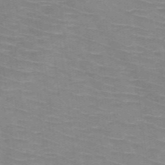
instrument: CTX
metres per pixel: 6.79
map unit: HNb
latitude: -47.3509
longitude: -45.7827
